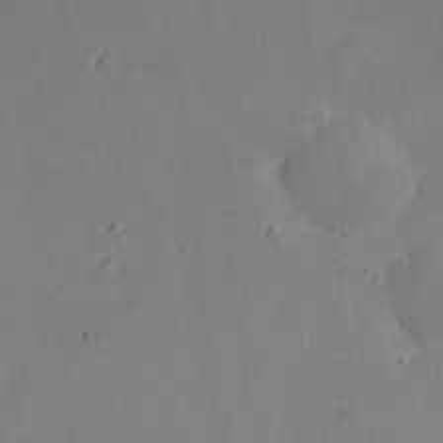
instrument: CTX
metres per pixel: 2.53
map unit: eHh
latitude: -8.7274
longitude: -66.4412
